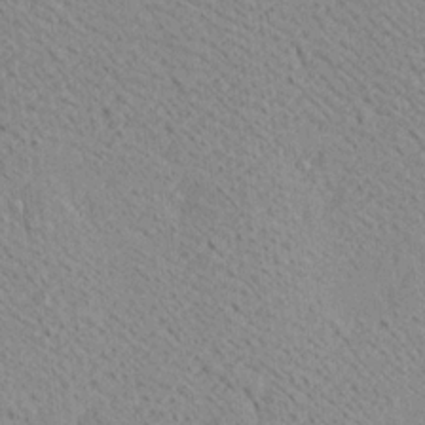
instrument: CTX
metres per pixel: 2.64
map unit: Ave
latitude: 18.6868
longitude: -140.1199
